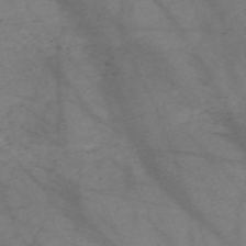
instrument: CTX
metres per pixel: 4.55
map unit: Nve
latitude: -59.2186
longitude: 64.3118
